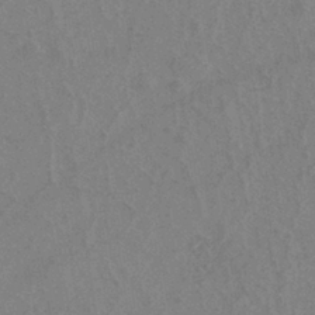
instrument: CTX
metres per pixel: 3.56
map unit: eHh
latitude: -39.7289
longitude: -27.0459
